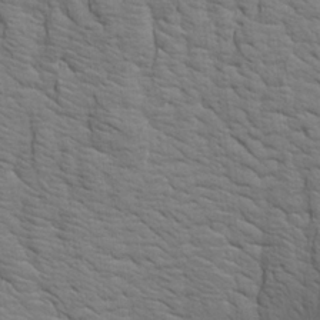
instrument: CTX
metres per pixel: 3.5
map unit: Aa
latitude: 19.4804
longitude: -141.8772
